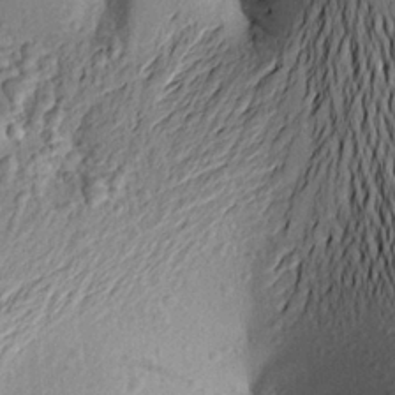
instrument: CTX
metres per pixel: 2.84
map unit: Aa
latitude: 22.8191
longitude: -149.5182
